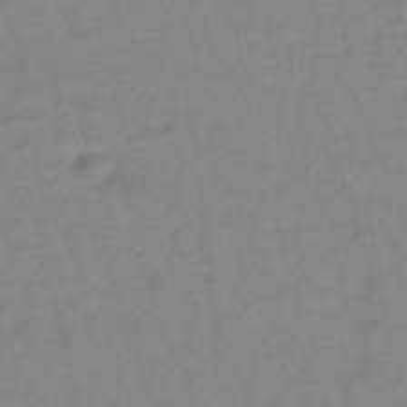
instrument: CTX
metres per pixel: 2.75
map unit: lHb
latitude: -34.8030
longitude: 72.3495
